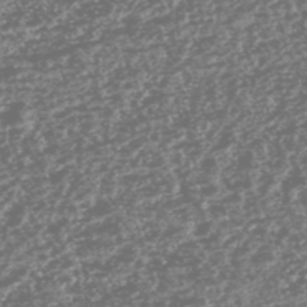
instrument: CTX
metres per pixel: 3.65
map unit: HNhu
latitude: -46.8786
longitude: 31.1242
